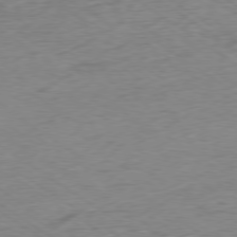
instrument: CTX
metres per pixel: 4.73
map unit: Hpe
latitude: -78.7463
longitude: -16.6868
